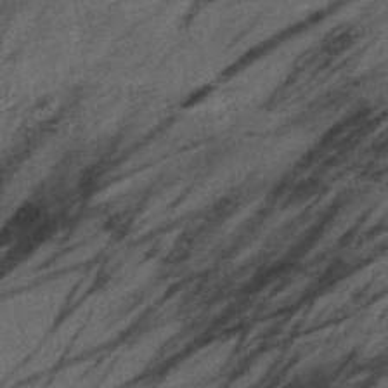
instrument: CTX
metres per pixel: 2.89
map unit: eHb
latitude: -39.5588
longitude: 77.9556
